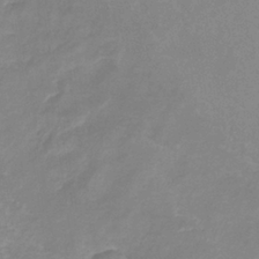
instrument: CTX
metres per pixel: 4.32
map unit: eHb
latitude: -36.2739
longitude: 73.4454
